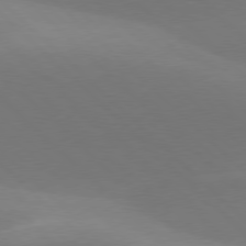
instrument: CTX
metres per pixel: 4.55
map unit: lApd
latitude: 77.5560
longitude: -51.4048
